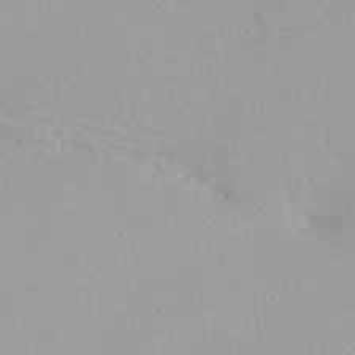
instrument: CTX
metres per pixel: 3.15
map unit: eHh
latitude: -8.2172
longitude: -70.7813
